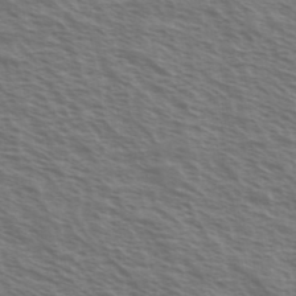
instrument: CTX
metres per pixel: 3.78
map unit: Ave
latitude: 37.9150
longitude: -111.0648
